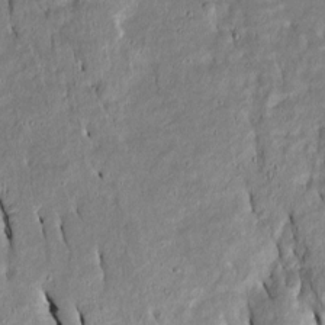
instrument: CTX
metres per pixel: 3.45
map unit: Htu
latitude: -6.8597
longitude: 144.6519
